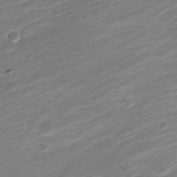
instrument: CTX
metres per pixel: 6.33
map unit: Nve
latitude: -21.1620
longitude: 106.8597
